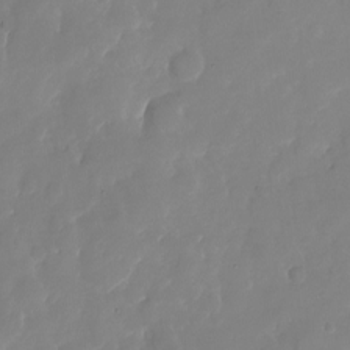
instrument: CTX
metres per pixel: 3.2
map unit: Nhu
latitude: -22.8975
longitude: -73.1026
